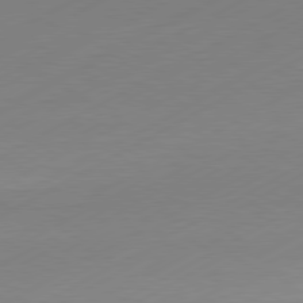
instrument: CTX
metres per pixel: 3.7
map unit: Hpe
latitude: -81.4077
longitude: 13.9178
